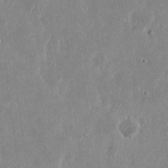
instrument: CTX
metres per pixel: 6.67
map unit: Nhu
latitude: 18.8758
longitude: -72.4979
